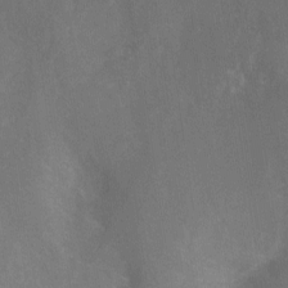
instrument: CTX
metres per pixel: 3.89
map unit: Nhu
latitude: -12.7274
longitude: -72.6302
